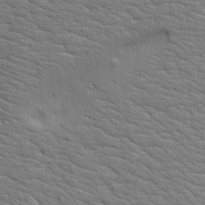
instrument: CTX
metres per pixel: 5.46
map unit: Aa
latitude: 19.5560
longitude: -141.6504
